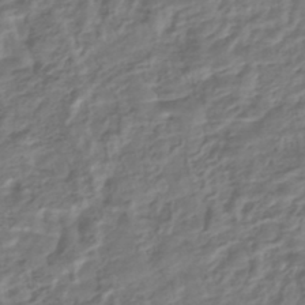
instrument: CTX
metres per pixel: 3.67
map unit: HNhu
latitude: -44.6707
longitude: 102.6519
